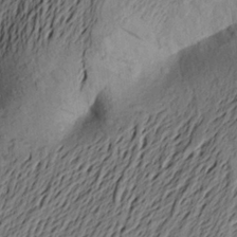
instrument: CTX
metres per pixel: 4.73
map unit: Aa
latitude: 23.1970
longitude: -150.0444
